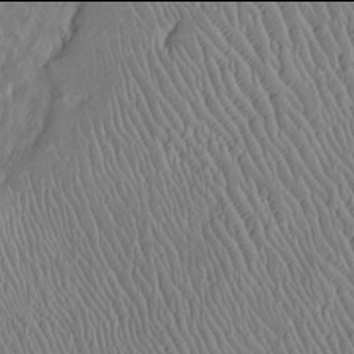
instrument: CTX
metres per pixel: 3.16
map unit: Htu
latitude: -6.0094
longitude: 153.2376
